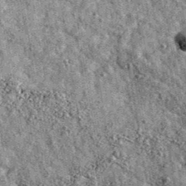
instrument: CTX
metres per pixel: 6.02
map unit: Ave
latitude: 40.3278
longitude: -107.7828
